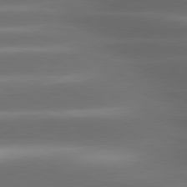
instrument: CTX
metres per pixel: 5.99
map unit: lApd
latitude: 80.7813
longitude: -142.7624
